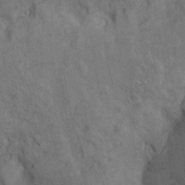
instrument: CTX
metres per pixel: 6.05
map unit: Htu
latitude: -7.1053
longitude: 155.6344
